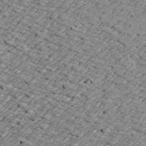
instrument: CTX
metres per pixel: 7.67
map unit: Nve
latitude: -9.1242
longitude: 173.8800
